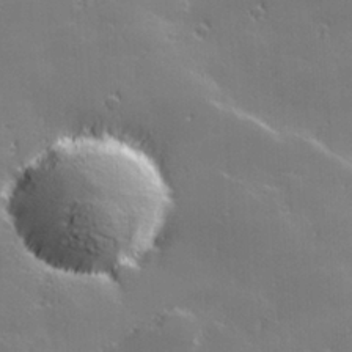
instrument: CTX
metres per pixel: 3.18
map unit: Hve
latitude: 28.1578
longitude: 144.5952
